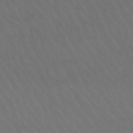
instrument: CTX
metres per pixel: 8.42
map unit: lHb
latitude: -47.1242
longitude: 77.4076
